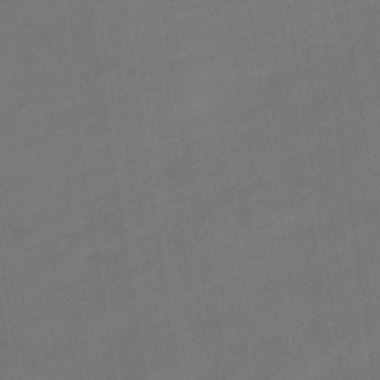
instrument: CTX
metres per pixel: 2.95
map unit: eHb
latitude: -33.1620
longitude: 72.8030
